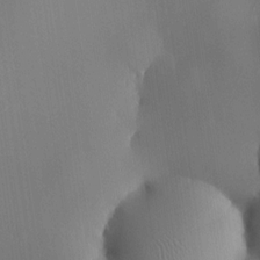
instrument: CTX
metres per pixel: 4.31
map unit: HNhu
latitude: 9.1781
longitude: 14.3118
